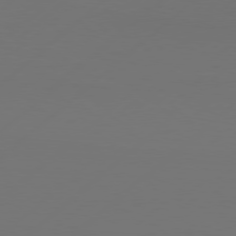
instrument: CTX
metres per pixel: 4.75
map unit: Hpe
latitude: 77.7071
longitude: -125.8772
